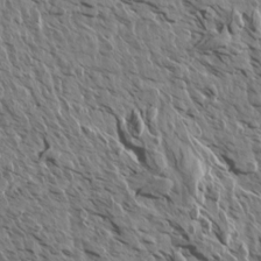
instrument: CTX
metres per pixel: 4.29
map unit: Aa
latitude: 13.8017
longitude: -141.7260
